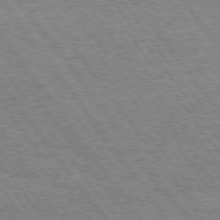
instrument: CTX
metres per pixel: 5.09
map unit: Hpe
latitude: 74.2145
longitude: -139.6505
